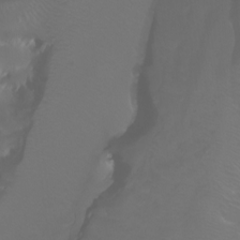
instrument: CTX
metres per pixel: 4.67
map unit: Aa
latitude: -6.1794
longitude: -72.3846
